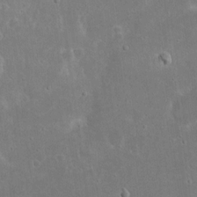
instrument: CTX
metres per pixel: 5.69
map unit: eHh
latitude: 17.0081
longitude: -72.2712
